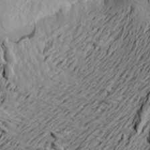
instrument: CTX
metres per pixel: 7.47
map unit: Aa
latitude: 21.2159
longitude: -149.4237
